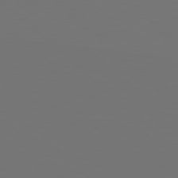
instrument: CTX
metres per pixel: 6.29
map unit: Hpe
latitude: 78.4034
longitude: -175.5938
